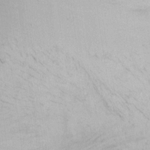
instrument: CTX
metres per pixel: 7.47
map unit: Nhu
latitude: 0.1200
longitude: -79.4994
